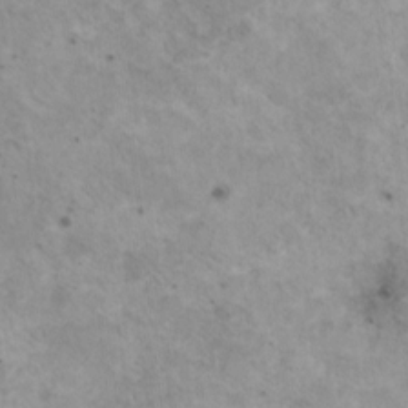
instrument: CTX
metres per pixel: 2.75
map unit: HNhu
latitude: 3.5938
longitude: 4.3684
